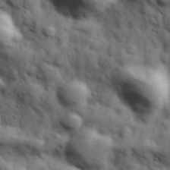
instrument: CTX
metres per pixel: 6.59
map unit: Hve
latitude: 31.6505
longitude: 150.7463
